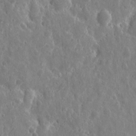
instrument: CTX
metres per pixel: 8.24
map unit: eHh
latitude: 11.2915
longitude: -73.1215
